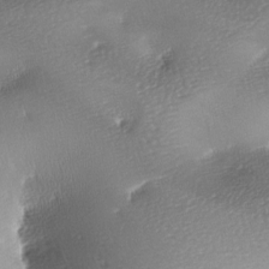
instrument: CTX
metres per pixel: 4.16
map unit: lAa
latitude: -8.4440
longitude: -127.3293
